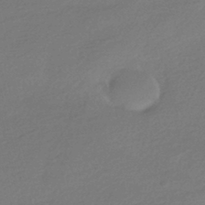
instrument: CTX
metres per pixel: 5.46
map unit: HNhu
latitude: -42.1038
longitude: 94.4440
